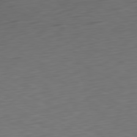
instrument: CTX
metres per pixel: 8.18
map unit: Ap
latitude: -81.3132
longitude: -60.5734
